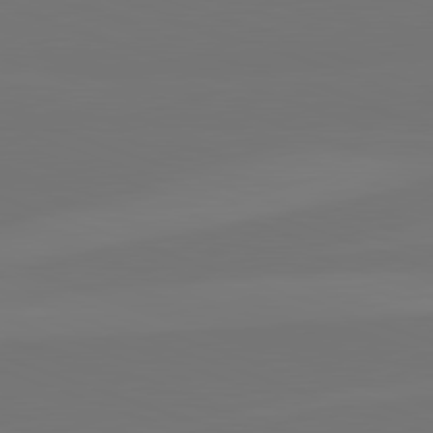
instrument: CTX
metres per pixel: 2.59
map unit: lApd
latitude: 82.2711
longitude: 144.6708
